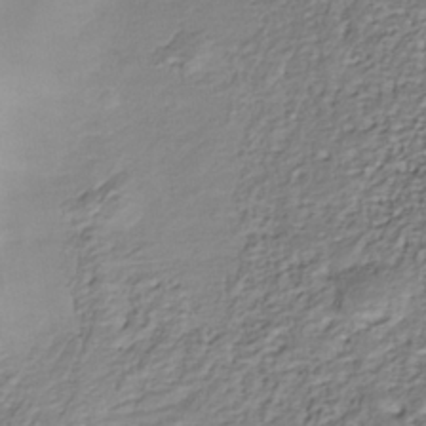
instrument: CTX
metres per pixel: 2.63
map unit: Nhu
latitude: -37.8422
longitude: -81.8583
